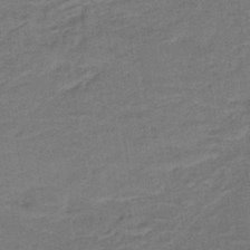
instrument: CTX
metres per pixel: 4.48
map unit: lHb
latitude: -39.3699
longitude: 58.5951
